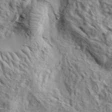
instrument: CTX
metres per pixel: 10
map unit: eHh
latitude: 37.2159
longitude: -80.7435
